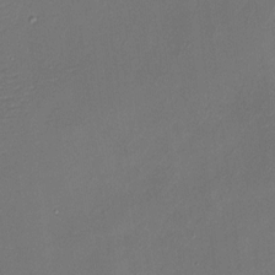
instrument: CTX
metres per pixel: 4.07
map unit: HNhu
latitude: 8.1578
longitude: -0.0633
